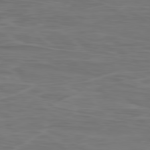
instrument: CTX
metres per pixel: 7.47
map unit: Ap
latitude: -79.0486
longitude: -75.8394
